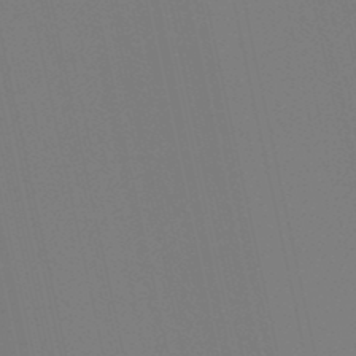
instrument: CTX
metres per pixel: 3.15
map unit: lHb
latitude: -48.0283
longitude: 75.1998
